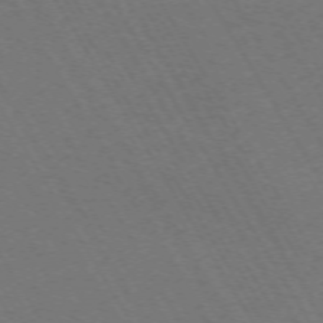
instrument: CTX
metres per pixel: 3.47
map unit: Hpe
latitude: -71.5588
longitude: 11.3699
